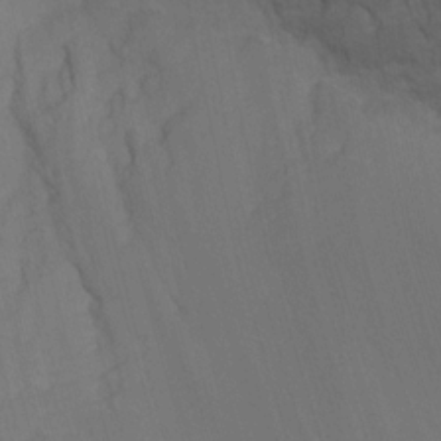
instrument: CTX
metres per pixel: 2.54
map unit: Nhu
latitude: -8.7841
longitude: -84.9703
